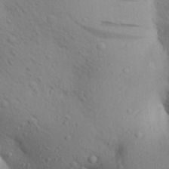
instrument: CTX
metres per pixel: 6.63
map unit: Aa
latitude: 25.8772
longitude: -148.4223
